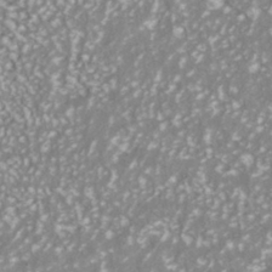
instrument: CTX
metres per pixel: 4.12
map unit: ANa
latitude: -40.5951
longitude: 102.4062
